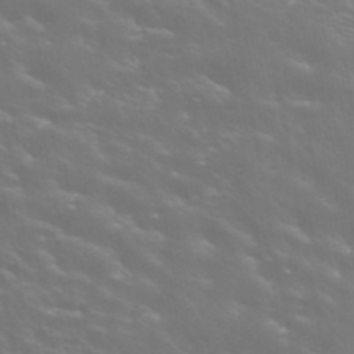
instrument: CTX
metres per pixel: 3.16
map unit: ANa
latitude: 42.7624
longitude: 23.4455
